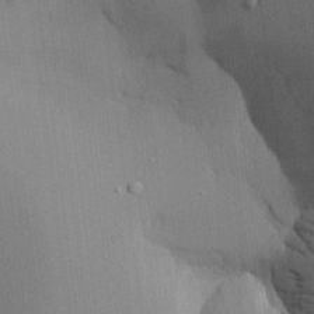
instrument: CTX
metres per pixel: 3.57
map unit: Aa
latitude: 21.2726
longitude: -144.3467
